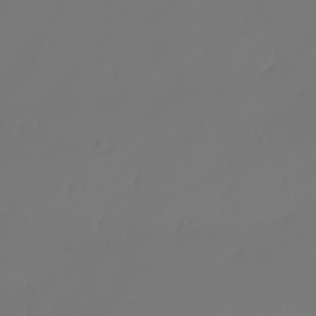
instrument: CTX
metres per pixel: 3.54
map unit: eHh
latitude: -3.4265
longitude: 19.7667
